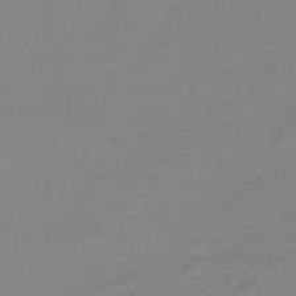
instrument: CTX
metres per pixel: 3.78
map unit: eHb
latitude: -46.4062
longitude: 86.1228
